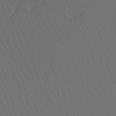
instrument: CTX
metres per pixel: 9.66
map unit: Htu
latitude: -0.9164
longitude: -75.9528
